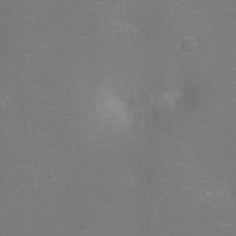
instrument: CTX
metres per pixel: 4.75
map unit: Ht
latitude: -10.6519
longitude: -24.1199
